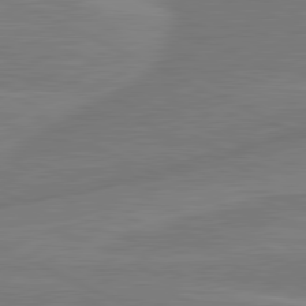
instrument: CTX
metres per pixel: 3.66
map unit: lApd
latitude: 81.3482
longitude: -134.8569
